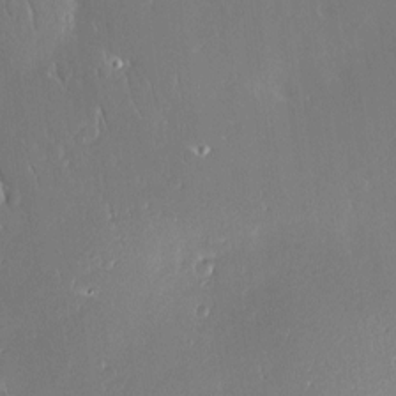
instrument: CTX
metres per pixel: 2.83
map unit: Nve
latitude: -7.5777
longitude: 173.2187
